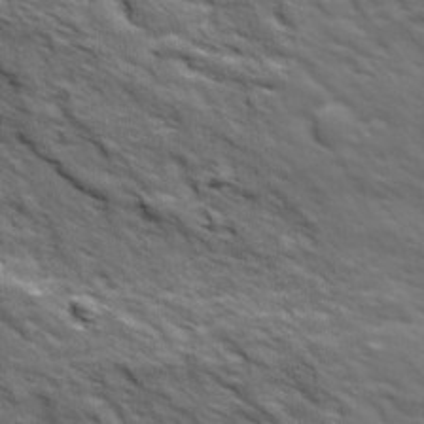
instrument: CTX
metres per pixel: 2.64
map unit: Ave
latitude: 18.7246
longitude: -133.9906
